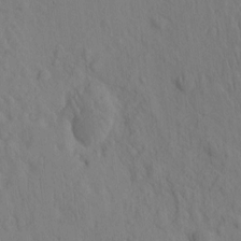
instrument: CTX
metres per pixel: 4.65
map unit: eHh
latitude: -0.9920
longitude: 17.7289
